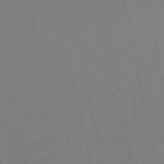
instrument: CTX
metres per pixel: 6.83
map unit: eHb
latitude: -49.9178
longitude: 72.2550
